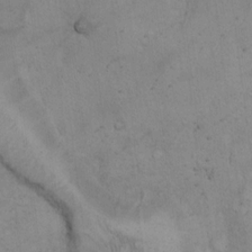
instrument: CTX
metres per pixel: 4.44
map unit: Hto
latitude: 13.3482
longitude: -55.9717
